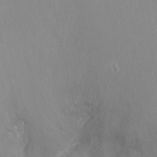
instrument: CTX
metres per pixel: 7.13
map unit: Ht
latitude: -14.8030
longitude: -41.6882
